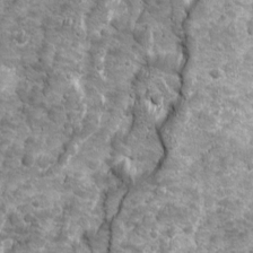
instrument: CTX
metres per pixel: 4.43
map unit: Ave
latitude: 16.3845
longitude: -133.9528
